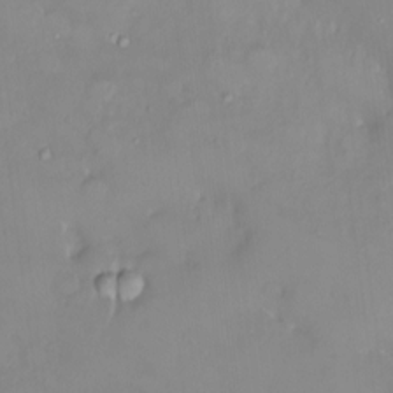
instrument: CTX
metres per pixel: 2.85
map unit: HNhu
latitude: 3.7260
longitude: 7.5777
